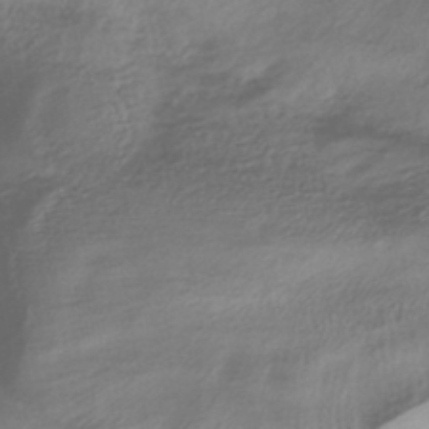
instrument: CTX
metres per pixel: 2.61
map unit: HNhu
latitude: -44.7652
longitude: 97.1053
